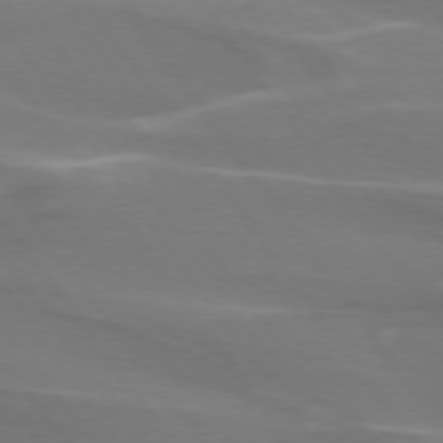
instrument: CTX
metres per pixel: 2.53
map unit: lApd
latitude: 74.9892
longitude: -61.9906
